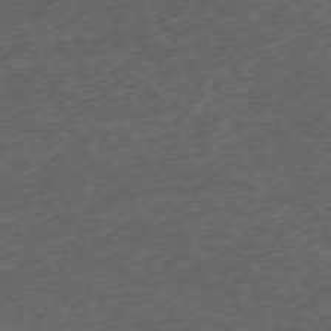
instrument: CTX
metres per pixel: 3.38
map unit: Ap
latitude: -73.1431
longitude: -70.5168
